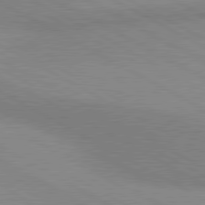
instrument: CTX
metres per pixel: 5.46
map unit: lApd
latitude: 80.4979
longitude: 124.8786
